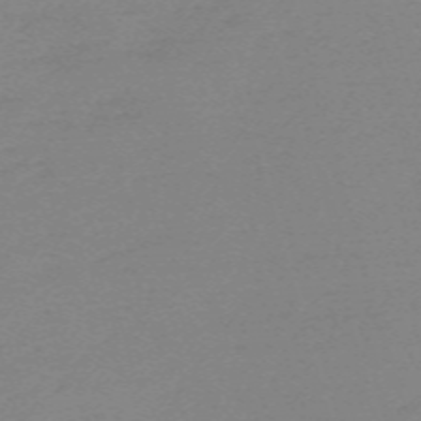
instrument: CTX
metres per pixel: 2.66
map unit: eHh
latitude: -61.2754
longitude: 52.2550
